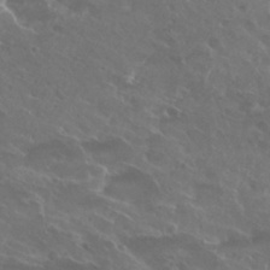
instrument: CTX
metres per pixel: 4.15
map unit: Hto
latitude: 25.5371
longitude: -39.4048
